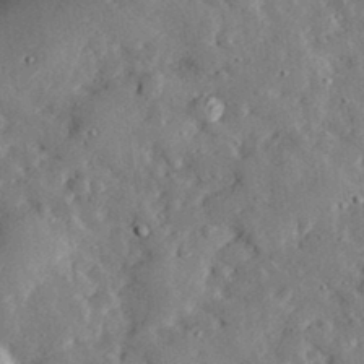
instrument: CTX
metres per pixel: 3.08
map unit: lHvf
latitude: 32.6113
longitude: -83.1025
